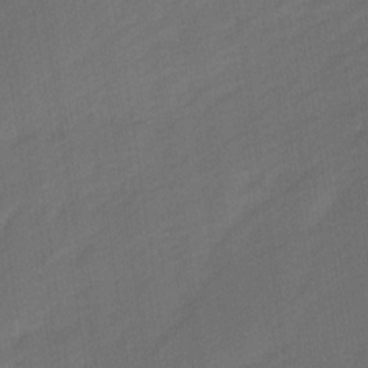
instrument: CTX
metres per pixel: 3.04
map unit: Ave
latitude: -0.5385
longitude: -113.8583
